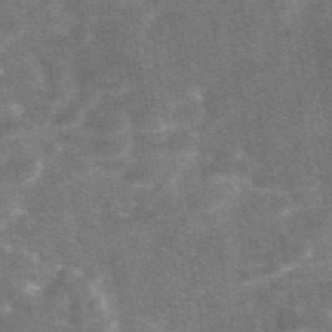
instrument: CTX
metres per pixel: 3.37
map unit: eAb
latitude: 47.0270
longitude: 120.7652
